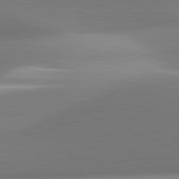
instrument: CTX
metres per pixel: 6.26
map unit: lApd
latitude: 81.5371
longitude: 141.4832
